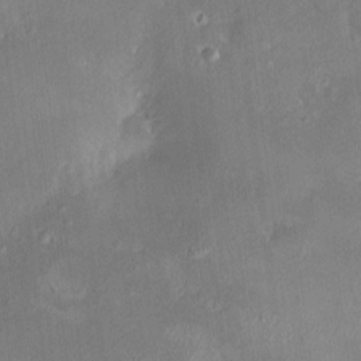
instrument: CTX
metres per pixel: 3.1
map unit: HNhu
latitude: 6.1389
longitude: 7.7477
